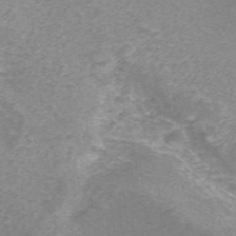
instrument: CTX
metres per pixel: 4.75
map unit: ANa
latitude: 42.7624
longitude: 26.0661
